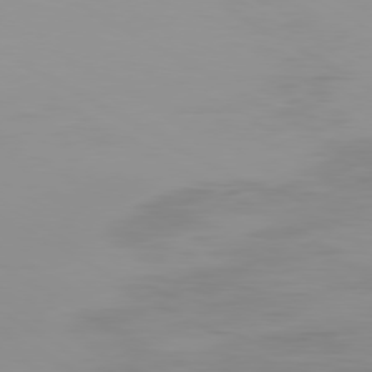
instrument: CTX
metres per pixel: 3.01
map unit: Ap
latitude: -79.7288
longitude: -92.1955
